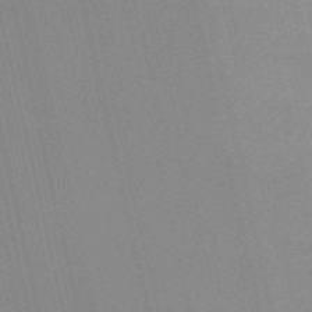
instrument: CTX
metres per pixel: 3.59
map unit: HNb
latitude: -54.9542
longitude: -41.2536
